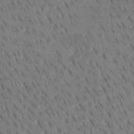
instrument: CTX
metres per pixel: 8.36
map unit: Htu
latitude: -4.2361
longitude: 172.7274
